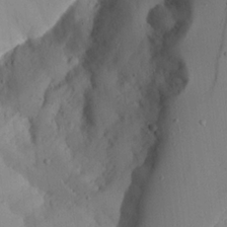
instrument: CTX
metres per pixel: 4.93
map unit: Aa
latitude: 23.5749
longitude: -127.6127
